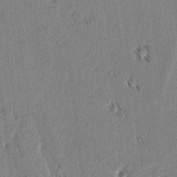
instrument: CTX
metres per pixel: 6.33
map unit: lAvf
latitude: 2.8947
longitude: -105.8017
